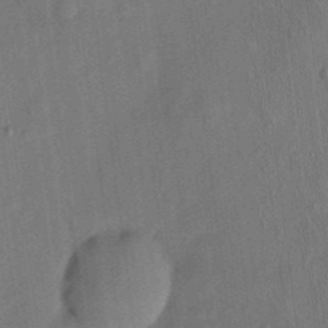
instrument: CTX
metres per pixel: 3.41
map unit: eHh
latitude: 4.9136
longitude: -73.5372
